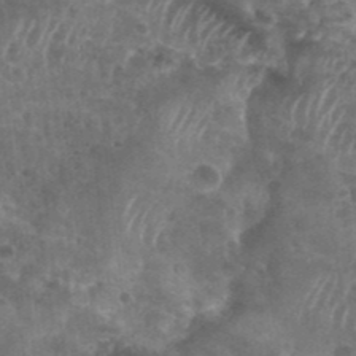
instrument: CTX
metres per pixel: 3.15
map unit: Nhu
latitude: 28.1011
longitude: -54.7435
